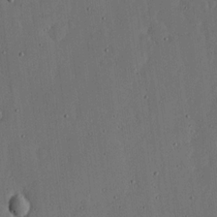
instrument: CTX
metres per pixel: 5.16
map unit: lHvf
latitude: 19.3292
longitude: -115.1403
